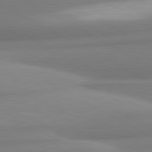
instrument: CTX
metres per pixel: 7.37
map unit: lApd
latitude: 80.7057
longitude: -175.8772
